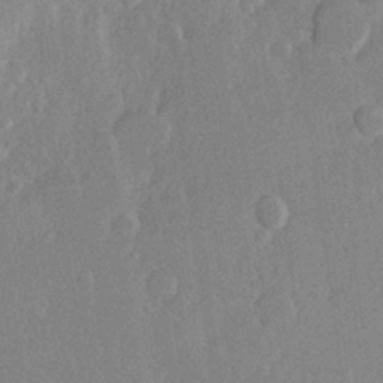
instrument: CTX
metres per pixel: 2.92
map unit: Hve
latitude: 23.4993
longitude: 145.3699
